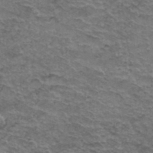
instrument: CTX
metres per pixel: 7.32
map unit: Hto
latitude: 37.6127
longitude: -41.7071
